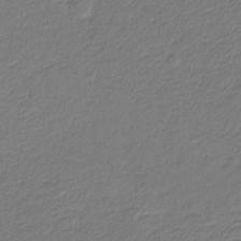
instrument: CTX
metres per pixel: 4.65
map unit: eHb
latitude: -30.3306
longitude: 67.1998
